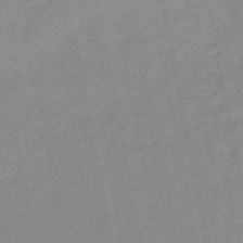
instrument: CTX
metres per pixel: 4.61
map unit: lHb
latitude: -48.0472
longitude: 78.1228
